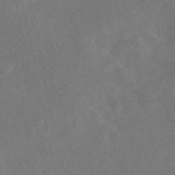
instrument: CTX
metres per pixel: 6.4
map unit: eAb
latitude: 48.0633
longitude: 118.3117
